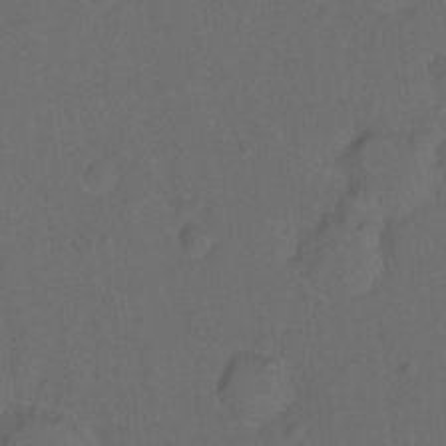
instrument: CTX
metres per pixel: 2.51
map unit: Hto
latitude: -10.1417
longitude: -37.0459
